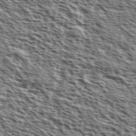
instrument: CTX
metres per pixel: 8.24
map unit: Ave
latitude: 37.5182
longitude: -110.8380
